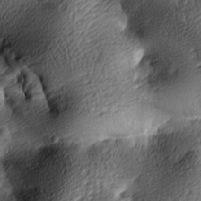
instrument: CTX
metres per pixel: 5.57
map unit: lAa
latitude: -9.5021
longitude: -125.3859
